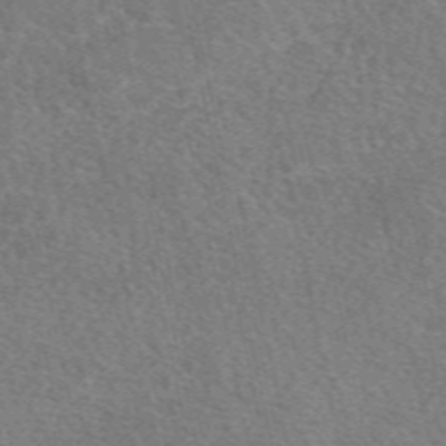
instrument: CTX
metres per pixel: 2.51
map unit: eAb
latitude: 49.8394
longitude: 112.4818
